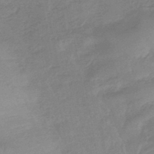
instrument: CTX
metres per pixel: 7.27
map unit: eHb
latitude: -44.5007
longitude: 81.9367
